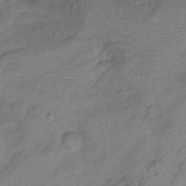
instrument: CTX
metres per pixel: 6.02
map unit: Hto
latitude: 6.6868
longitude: -36.5546
